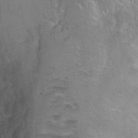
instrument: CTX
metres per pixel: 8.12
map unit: Ht
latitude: 0.2900
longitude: -45.1214
